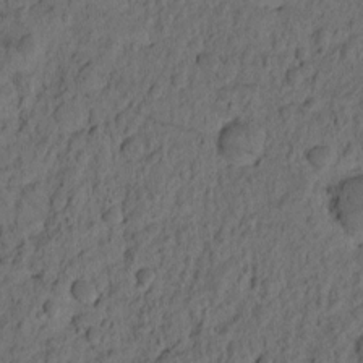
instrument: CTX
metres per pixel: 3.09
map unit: eHh
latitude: -1.8234
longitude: 16.8786
